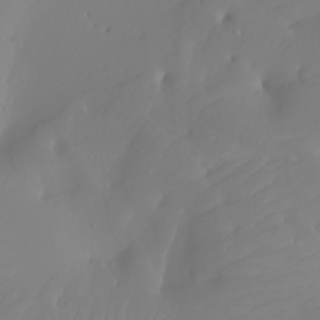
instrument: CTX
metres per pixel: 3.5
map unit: Nhu
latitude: -6.7274
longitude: -88.9514
